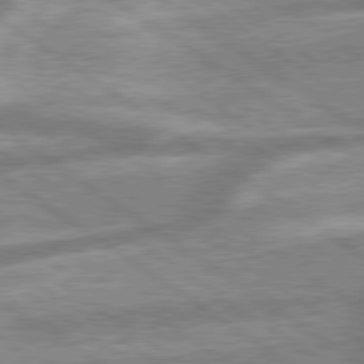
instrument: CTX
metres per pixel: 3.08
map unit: lApd
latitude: 79.5749
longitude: -169.4993
